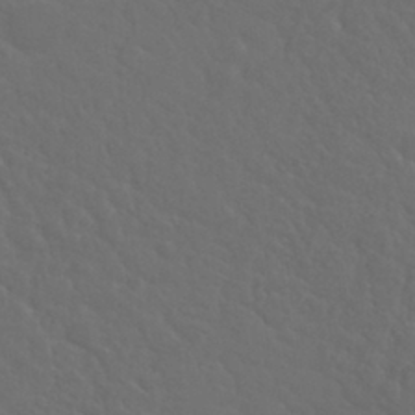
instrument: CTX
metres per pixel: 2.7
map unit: Nhu
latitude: 29.4804
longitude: -52.1578
